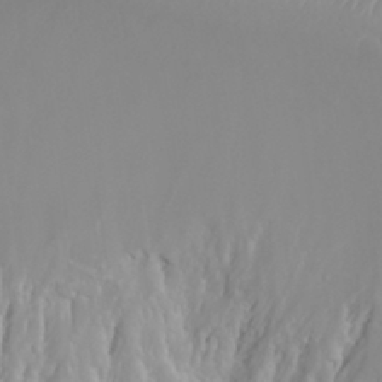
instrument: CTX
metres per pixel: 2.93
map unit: Nhu
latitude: 30.1956
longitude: -57.5938
